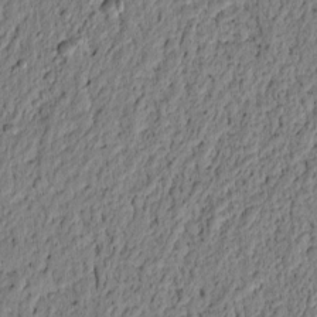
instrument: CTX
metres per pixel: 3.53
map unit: lAvf
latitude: 5.4993
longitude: 164.3873
